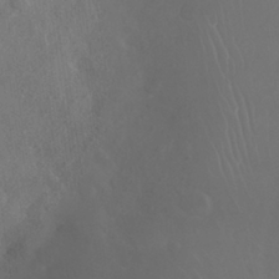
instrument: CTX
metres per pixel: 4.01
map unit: Nhu
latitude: 27.7261
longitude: -65.3860
